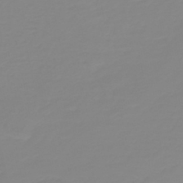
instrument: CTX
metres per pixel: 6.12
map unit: HNb
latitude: -44.5007
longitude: 51.4265
